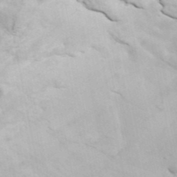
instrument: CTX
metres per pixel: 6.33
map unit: ANa
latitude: 42.2712
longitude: 50.1605
